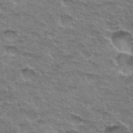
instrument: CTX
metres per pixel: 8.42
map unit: Hto
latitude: 33.1403
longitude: -46.9325
